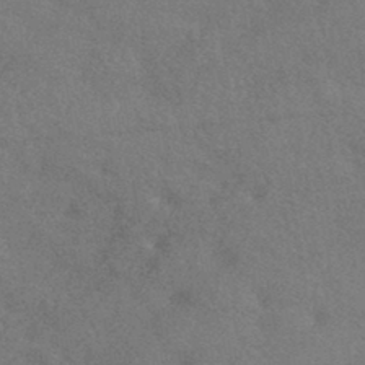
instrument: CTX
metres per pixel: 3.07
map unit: HNhu
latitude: -43.8611
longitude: 92.8219
